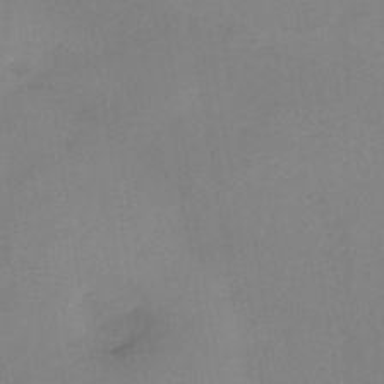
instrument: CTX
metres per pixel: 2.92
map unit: HNb
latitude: -46.5951
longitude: -39.1781
